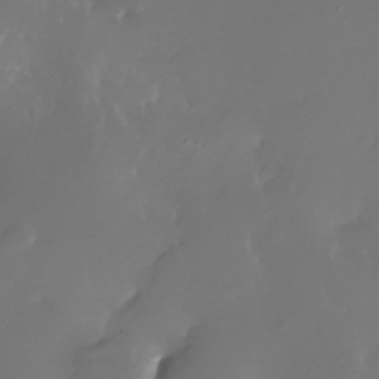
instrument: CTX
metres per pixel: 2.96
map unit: Nhe
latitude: -33.1620
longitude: -116.6113
